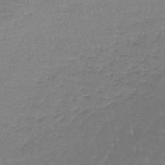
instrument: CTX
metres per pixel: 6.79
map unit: lHb
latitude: -41.0486
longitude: 65.4644
